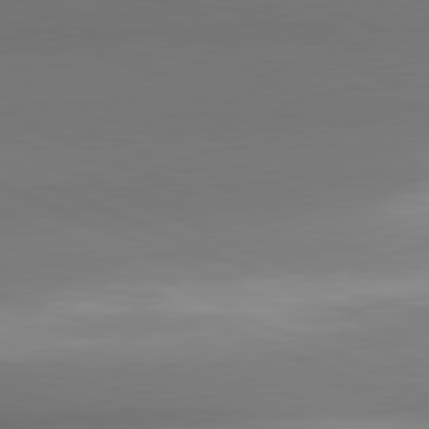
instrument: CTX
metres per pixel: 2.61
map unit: lApd
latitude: 81.2537
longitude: 142.8408
